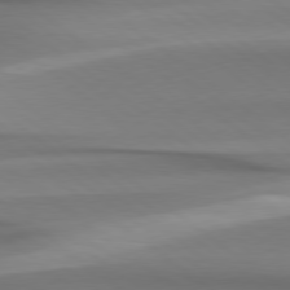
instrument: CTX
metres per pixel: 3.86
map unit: Hpe
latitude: 78.9892
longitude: -133.6505
